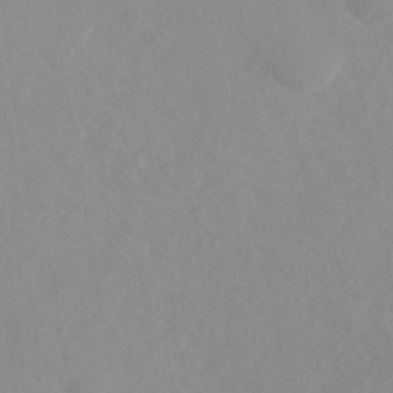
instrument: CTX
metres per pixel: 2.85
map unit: ANa
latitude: 40.0444
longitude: 22.1039
